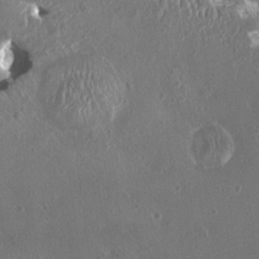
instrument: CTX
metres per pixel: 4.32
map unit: HNhu
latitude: 2.3656
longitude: 6.3117
